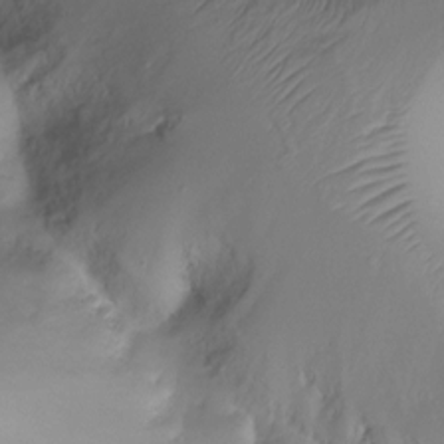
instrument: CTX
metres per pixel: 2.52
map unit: Ht
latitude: -18.1228
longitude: -45.0458
